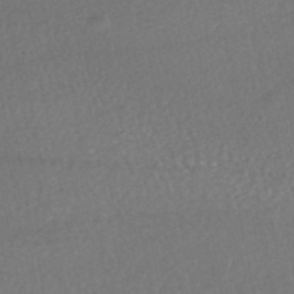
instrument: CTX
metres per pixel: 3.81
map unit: HNhu
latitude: -48.8975
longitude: 102.4440
